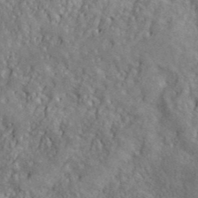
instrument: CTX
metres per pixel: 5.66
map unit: ANa
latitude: 39.9717
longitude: -89.6883
